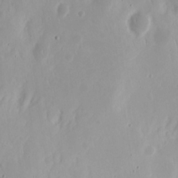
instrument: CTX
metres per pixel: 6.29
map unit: Nhu
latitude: 13.4238
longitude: -72.9325
